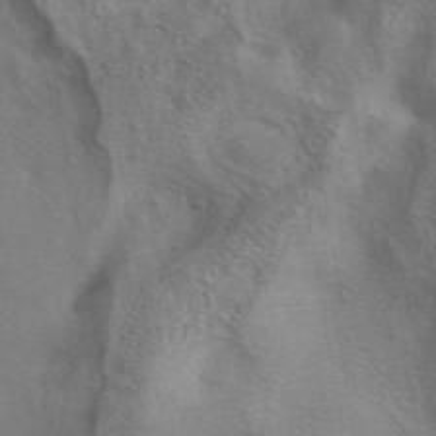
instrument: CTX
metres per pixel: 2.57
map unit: eAb
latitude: 41.5182
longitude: 104.5196
